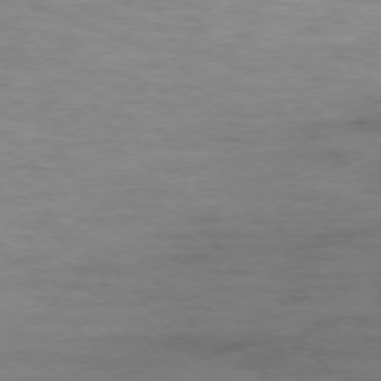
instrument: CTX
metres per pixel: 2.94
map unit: Ap
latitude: -76.5007
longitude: -84.2145
